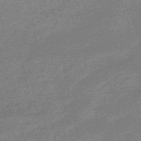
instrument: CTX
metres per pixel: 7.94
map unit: lHb
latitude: -48.5007
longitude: 82.3495
